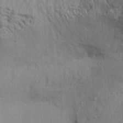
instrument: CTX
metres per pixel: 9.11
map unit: Aa
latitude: 31.4238
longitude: -135.3481
